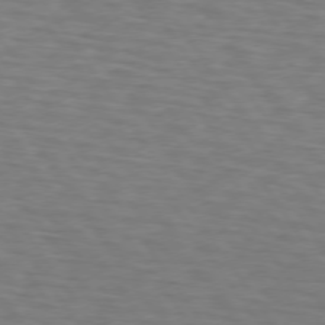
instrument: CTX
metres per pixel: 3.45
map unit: lApd
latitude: 74.3467
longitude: -77.8394
